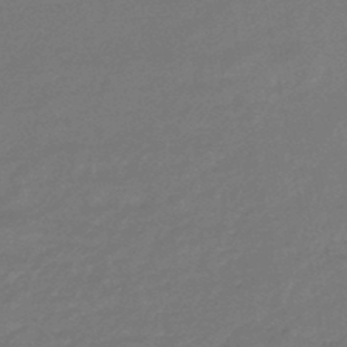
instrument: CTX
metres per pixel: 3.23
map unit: HNhu
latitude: -45.9745
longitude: 90.3684
